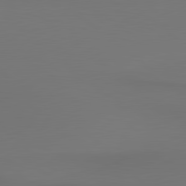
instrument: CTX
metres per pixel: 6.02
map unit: lApd
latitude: 80.5735
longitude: 154.7652
